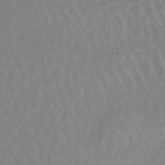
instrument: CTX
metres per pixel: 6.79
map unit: lHb
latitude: -44.9353
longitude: 65.9556
